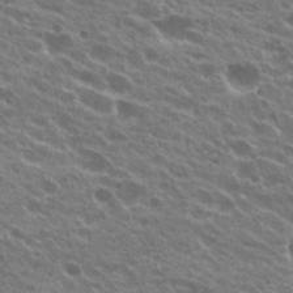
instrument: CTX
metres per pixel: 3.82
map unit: Hto
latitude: 23.5938
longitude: -38.2522
